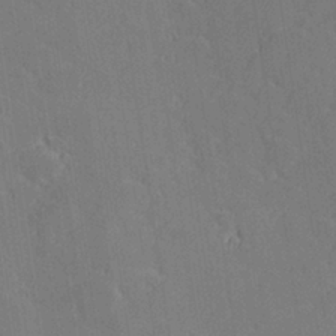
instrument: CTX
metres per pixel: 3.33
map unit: lHvf
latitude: 27.2348
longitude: 143.7477
